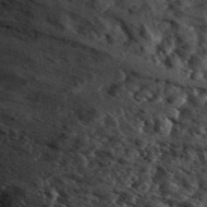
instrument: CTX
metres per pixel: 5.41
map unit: eAb
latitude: 36.3845
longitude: 107.6722
